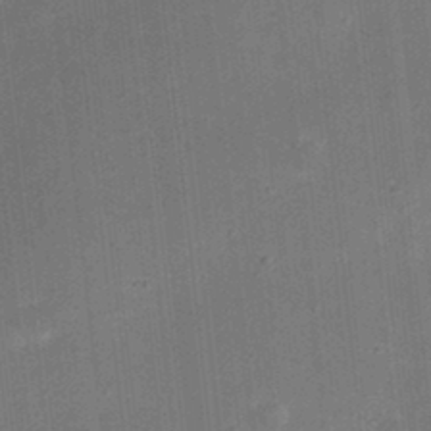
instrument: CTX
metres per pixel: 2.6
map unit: eHh
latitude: 24.2522
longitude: -70.9702
